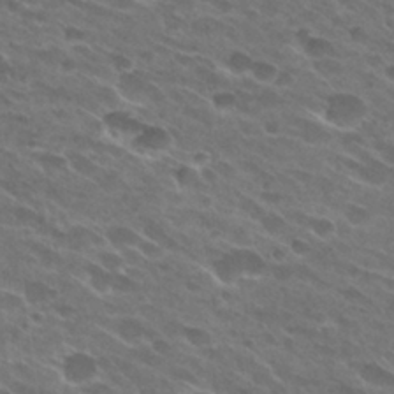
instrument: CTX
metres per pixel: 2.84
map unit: Hto
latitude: 27.1781
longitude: -42.4601
